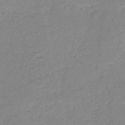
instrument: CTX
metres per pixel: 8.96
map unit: HNb
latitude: -52.2739
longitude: -49.6694
